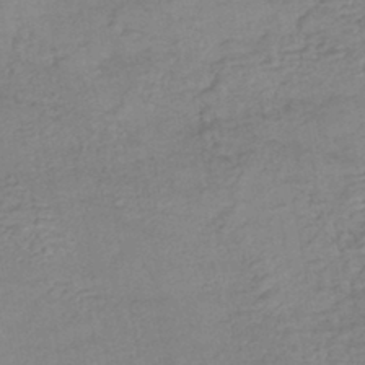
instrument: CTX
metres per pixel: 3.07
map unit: HNhu
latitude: -43.8422
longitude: 102.2740
